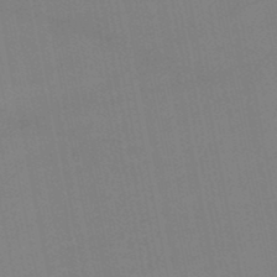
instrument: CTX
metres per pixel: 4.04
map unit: lHb
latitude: -49.0298
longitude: 75.6155
